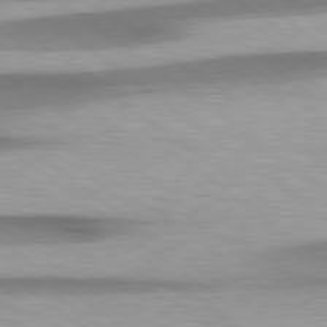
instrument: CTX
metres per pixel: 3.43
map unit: Hpe
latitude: 78.8947
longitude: -133.8394
